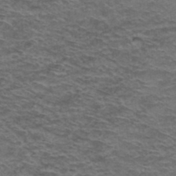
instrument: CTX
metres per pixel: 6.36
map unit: Hto
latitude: 38.4601
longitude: -41.9339
